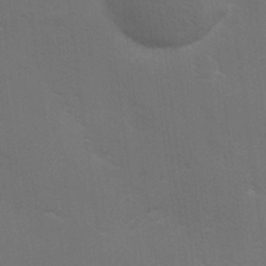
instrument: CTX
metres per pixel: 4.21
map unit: Ave
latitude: -0.4251
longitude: -112.4034
